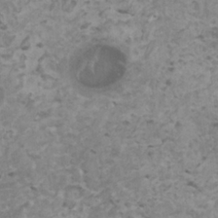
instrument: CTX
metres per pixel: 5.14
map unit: HNhu
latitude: -1.0109
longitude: 2.5762
